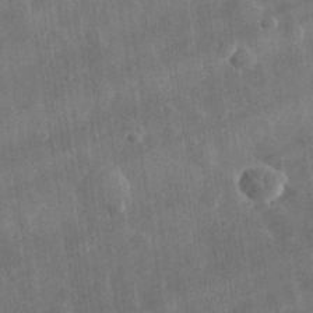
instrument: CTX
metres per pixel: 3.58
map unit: eHh
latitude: 32.0255
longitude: -78.2334
